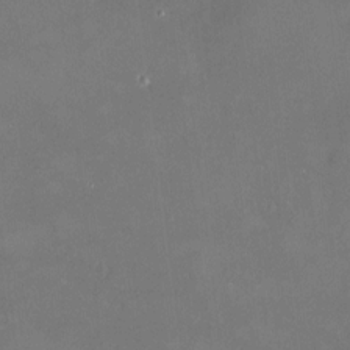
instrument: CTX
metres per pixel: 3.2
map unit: HNhu
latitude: 7.5938
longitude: 7.9745
